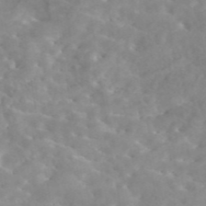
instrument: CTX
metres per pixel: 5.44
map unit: eAb
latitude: 44.8758
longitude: 126.7463
